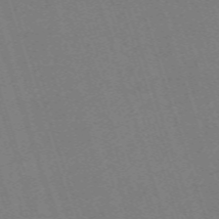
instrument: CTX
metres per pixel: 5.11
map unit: eHh
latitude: -63.3698
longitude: 49.7667
